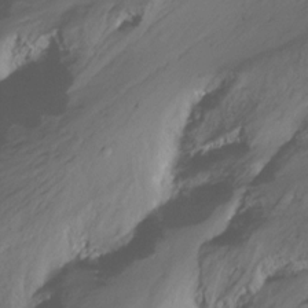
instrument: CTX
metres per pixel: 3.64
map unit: Ht
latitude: -16.7464
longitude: -45.2726
